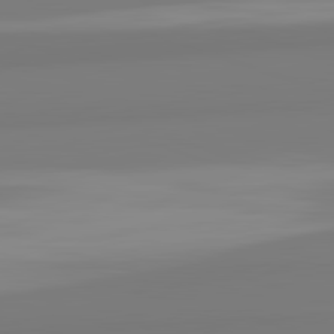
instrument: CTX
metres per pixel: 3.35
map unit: lApd
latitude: 82.5545
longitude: 173.0297
